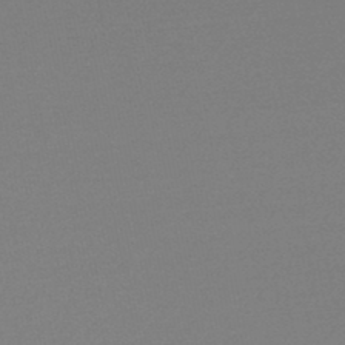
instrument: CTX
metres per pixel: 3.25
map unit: lHb
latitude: -46.6329
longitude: 57.3509
